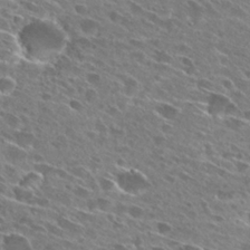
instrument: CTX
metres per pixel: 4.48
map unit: Hto
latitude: 27.2537
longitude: -43.5560
